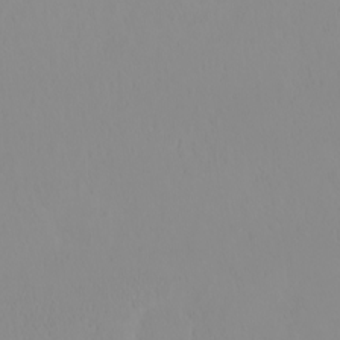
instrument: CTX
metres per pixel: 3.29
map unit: eHh
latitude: -1.8045
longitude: 19.5777
